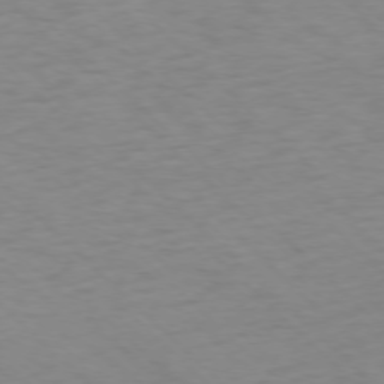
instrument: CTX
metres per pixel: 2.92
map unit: Ap
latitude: -76.0850
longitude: -77.8583
